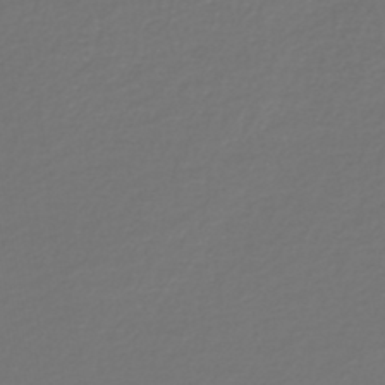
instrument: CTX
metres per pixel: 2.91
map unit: lHb
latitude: -41.6722
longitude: 72.5574
